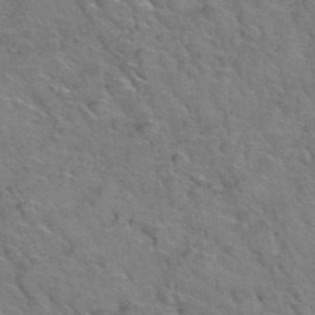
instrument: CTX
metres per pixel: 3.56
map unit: Hto
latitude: 38.4790
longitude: -43.6316
